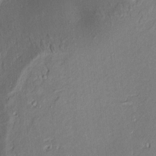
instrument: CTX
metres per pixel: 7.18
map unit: Aa
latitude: 9.1214
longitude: -133.1970
